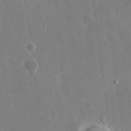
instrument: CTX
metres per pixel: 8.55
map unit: eHh
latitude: 15.3104
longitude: -71.1592
